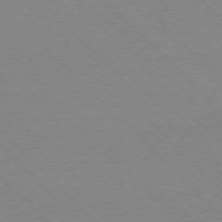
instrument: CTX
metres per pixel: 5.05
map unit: Ap
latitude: -76.6707
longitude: -85.2159
